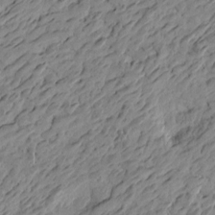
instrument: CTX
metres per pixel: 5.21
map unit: Htu
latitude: -4.0472
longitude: -179.7261
